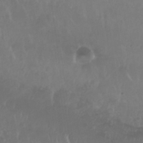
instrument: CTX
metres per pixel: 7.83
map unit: Nhu
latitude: 29.3481
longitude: -56.3467
